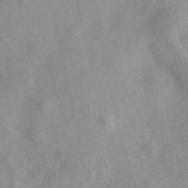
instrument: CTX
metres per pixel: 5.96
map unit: eAb
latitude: 40.6679
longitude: 108.9731
